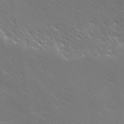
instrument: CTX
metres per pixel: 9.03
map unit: Ave
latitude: 19.8016
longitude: -137.7261
